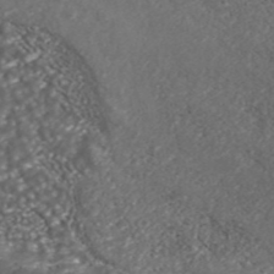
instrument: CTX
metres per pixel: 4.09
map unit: ANa
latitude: 43.7261
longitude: 36.5384
